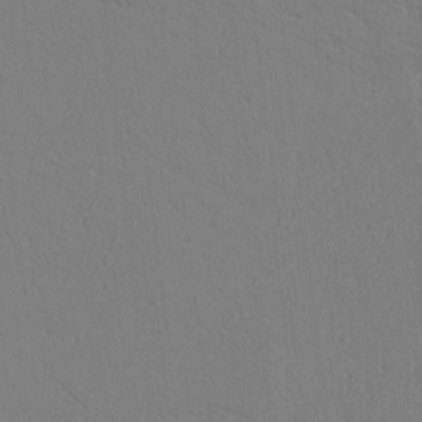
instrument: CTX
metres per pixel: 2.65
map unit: Htu
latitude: 0.1766
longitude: 172.2928
